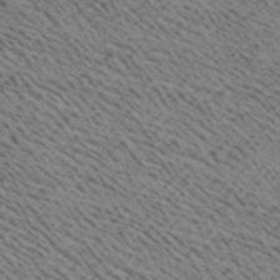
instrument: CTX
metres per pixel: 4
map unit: Aa
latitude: 19.1970
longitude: -140.3467
